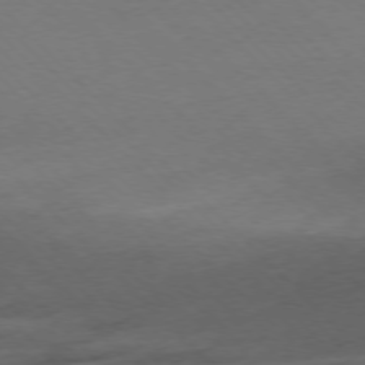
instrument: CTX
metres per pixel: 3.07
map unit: Ap
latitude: -77.2754
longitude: -65.1970
